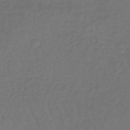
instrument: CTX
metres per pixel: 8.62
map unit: lHb
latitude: -42.7463
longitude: 65.8989
